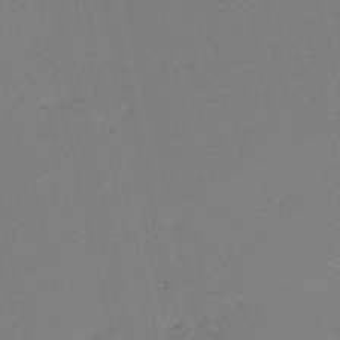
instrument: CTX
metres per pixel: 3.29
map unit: HNb
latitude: -54.0283
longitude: -39.9339
